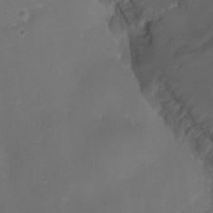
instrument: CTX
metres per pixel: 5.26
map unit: Ht
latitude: -2.2739
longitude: -18.9324
